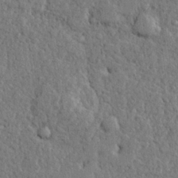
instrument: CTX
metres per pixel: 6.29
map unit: lHvf
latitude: 23.7450
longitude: 143.4454
